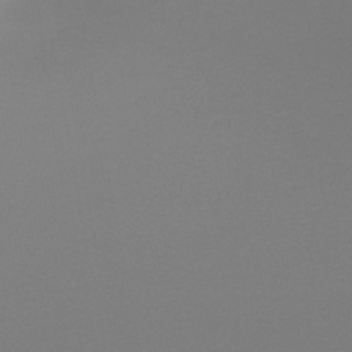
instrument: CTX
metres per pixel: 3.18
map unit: lHb
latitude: -45.8233
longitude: 72.5007
